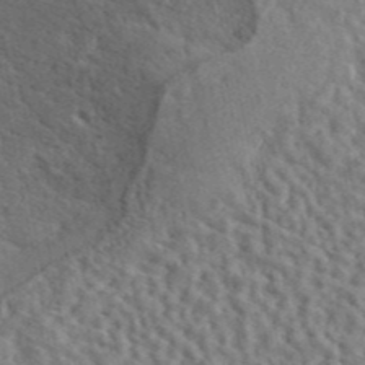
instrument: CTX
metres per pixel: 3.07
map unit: ANa
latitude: 44.5923
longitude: 47.8611
